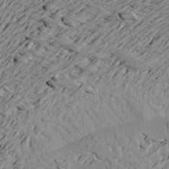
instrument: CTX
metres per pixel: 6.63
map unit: Aa
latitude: 21.1403
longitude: -149.4049
